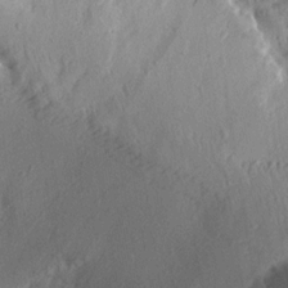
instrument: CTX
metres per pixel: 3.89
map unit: Aa
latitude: 13.2159
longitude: -141.8394
